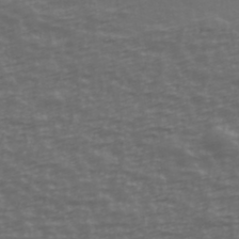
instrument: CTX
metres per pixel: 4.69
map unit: Ave
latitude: 39.9906
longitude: -113.8961
